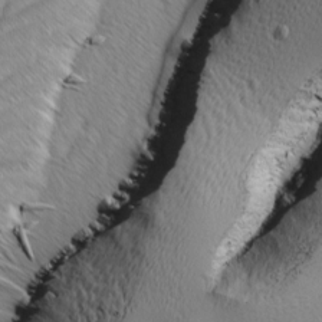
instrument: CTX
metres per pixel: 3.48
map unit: Ave
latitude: -1.6344
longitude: -113.4993
